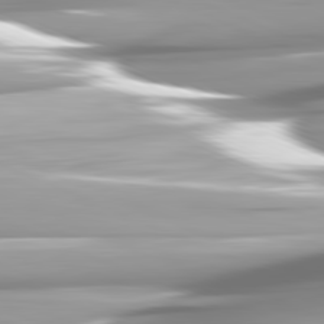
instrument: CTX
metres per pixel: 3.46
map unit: lApd
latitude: 81.7261
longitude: -147.0837
